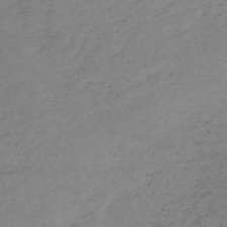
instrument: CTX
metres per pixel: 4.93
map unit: HNb
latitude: -54.8786
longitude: -43.8961
